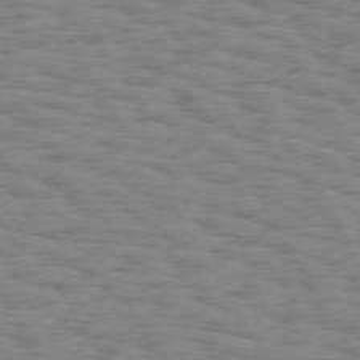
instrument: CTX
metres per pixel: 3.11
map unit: Hpe
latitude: 74.0255
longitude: -135.8016
